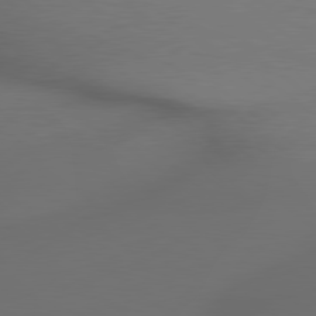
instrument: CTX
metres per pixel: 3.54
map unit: lApd
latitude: 79.2726
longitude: -172.2900
